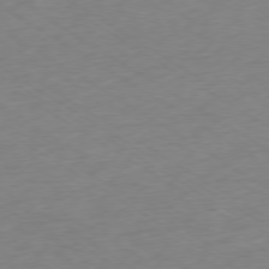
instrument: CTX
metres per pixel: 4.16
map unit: Ap
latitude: -78.6140
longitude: -57.8961
